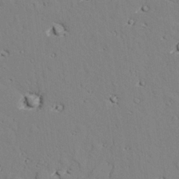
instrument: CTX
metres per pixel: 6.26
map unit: lAvf
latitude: 26.6869
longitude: -110.5546
